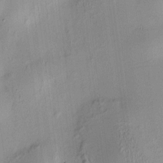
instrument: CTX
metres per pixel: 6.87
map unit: HNhu
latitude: 8.4412
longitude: 13.4077
